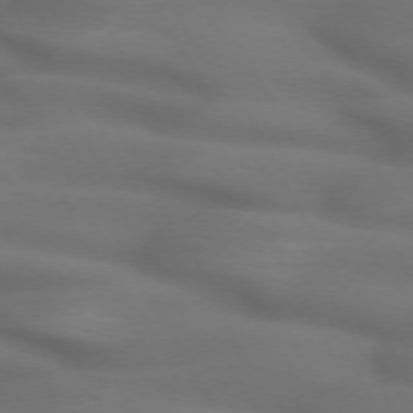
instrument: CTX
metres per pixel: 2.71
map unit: lApd
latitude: 71.9150
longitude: -51.0647
